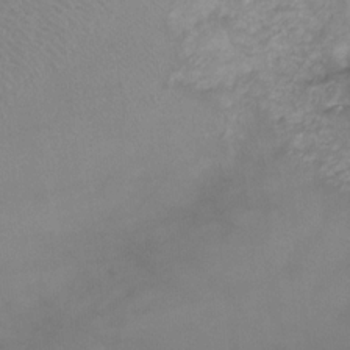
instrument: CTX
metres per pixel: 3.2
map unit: Ht
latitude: -9.1620
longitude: -39.3104
